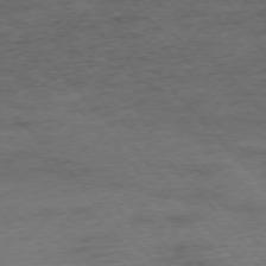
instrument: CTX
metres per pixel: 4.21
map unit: Hpe
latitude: -76.3873
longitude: -14.2334
